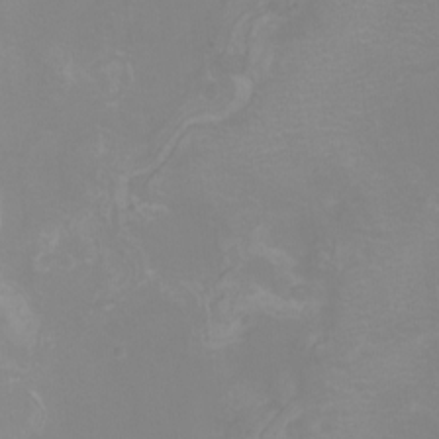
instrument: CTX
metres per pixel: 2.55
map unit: Nhu
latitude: -8.7274
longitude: -84.5735
